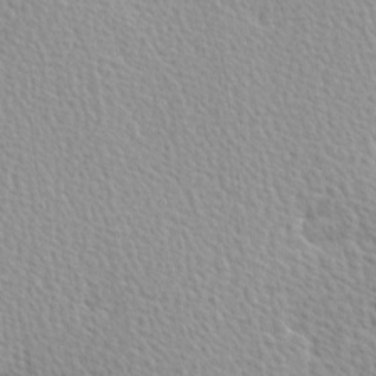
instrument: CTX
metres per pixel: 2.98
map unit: Hve
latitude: 2.3467
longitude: -121.8773
